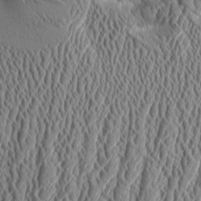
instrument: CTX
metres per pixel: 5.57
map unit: Aa
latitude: 9.4427
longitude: -129.7261
